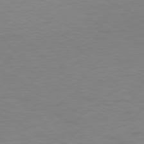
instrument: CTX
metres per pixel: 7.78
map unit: Ap
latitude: -78.3306
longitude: -73.3860
